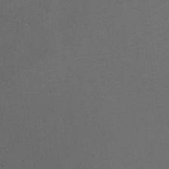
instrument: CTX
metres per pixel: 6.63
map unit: Ht
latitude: -3.9367
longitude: -25.4426
